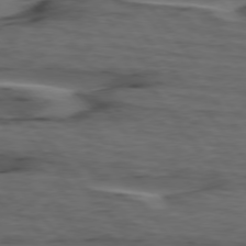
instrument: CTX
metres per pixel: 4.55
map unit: lApd
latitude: 75.6694
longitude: -71.1970
